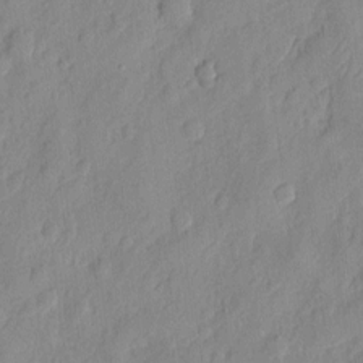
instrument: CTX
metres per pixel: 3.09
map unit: eHh
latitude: 7.0458
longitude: -75.1781
